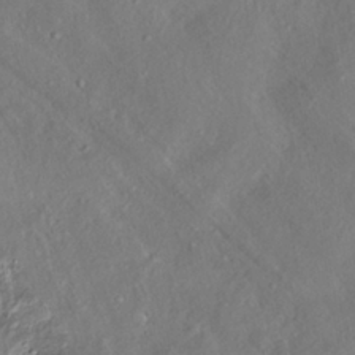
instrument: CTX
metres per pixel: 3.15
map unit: HNhu
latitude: -39.5399
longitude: 107.6533
